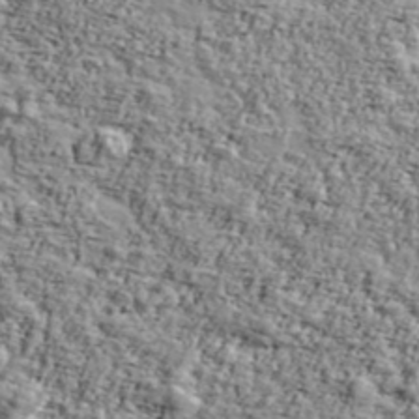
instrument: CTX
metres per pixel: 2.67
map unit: Ave
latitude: 43.2348
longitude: -111.0459
